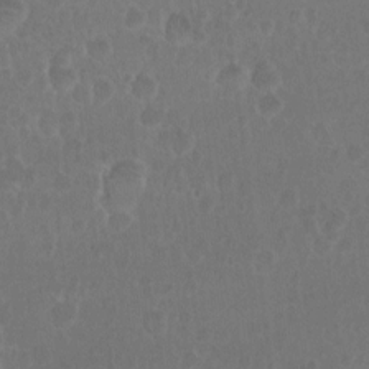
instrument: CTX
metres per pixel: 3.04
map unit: Nhu
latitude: -15.5210
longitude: -25.7638
